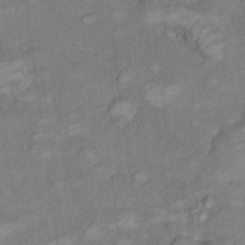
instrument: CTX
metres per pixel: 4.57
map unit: Hto
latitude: 7.6316
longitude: -37.0459
